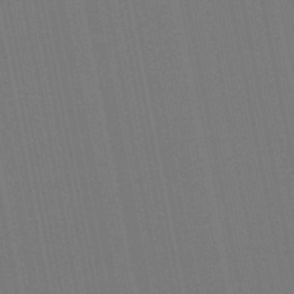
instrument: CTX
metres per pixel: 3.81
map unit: lHb
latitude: -46.3684
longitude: 78.0283
